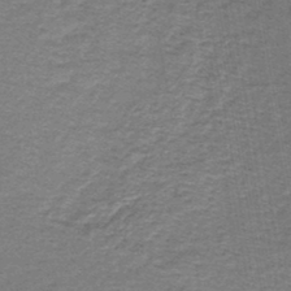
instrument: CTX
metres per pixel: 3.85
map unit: lHb
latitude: -43.8044
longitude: 62.4251
